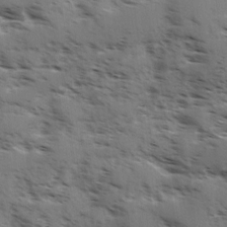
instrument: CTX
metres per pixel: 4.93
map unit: Ave
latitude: 1.3481
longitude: -110.8002
